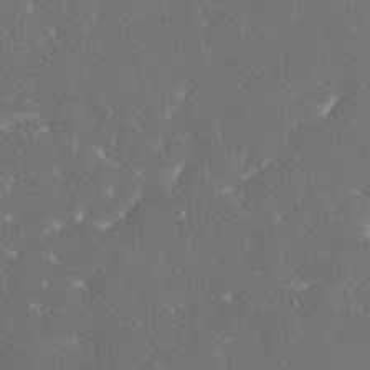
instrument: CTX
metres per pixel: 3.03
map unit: eHh
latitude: 34.1577
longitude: -63.2348
